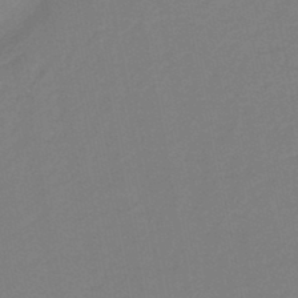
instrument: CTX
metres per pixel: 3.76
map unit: HNb
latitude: -46.5196
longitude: 55.6344
